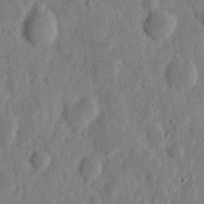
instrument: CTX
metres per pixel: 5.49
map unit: eHh
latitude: 6.0444
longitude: -71.8016
